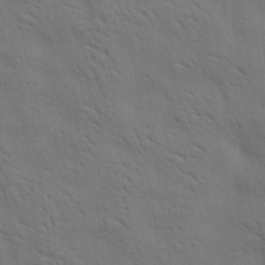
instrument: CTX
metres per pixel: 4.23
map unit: Aa
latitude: 22.1956
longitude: -140.5734
